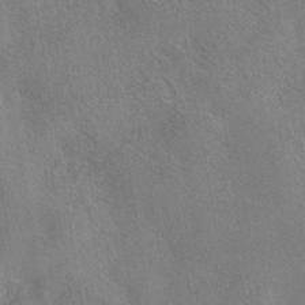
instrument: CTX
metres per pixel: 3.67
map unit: HNhu
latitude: -39.6911
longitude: 100.8408
